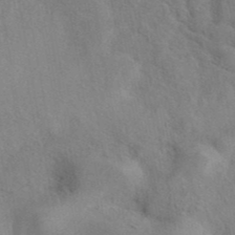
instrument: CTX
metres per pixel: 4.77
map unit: eAb
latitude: 40.6868
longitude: 108.1795
